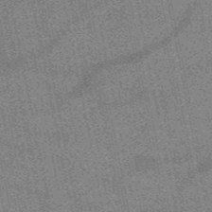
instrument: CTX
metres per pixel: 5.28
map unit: HNb
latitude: -52.0094
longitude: -42.4601
